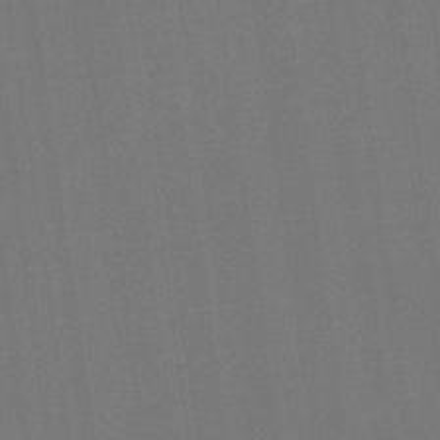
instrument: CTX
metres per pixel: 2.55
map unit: HNb
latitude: -35.7100
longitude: 54.5574
